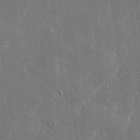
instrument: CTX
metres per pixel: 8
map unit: Ave
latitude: 17.4426
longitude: -139.8583
